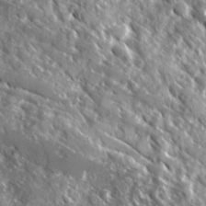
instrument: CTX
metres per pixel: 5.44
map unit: Ave
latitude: 16.6113
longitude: -130.4601
